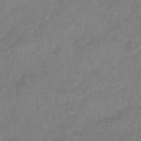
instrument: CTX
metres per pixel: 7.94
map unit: eHb
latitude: -46.1417
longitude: 85.2187
